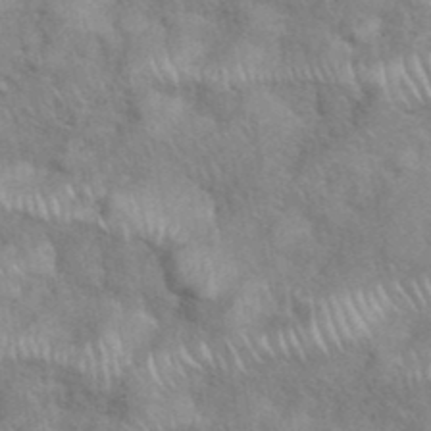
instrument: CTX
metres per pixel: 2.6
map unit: eHh
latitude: 38.9514
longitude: -58.0255
